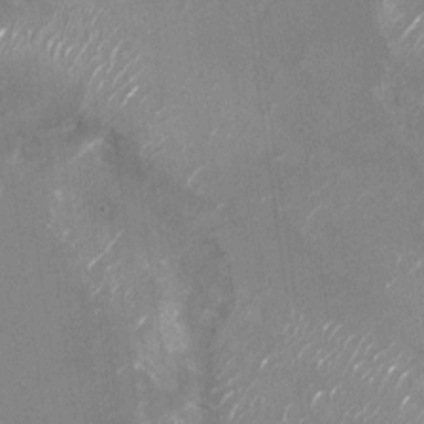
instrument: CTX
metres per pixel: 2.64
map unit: Nhu
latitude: -29.1242
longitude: -76.3656
